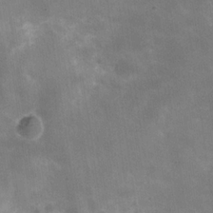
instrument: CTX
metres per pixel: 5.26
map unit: Hve
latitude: -31.2754
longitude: 93.5966
